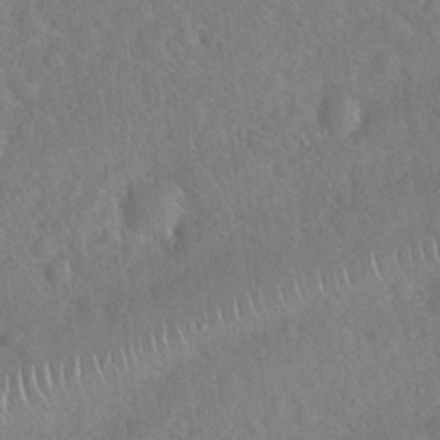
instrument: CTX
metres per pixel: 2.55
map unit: Hto
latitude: 19.3481
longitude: -53.0648
